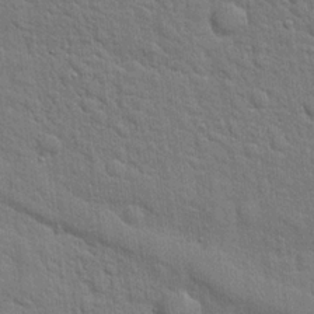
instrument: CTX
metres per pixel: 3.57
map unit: Hto
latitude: 19.3292
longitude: -51.7260
